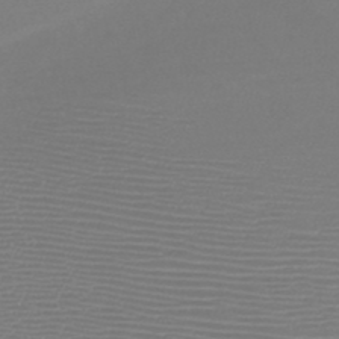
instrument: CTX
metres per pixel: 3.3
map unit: HNb
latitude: -46.4629
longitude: -41.8961
